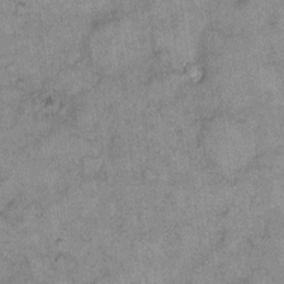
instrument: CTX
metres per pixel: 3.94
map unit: eHh
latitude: 10.5168
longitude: -63.9339
